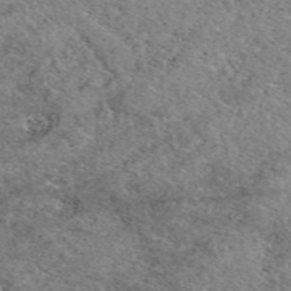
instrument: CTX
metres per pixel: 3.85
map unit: eAb
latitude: 50.1200
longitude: 113.3888
